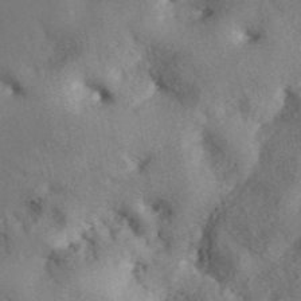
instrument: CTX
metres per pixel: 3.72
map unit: ANa
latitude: 41.8016
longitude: 33.1620
